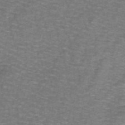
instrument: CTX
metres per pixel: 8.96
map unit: lHb
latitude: -43.5399
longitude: 55.2943
